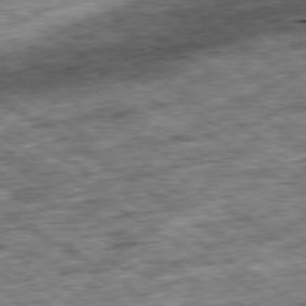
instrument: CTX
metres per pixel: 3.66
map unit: Ap
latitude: -79.6721
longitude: -74.8758
